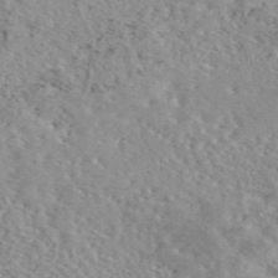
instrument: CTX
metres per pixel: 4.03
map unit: eAb
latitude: 44.9325
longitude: 112.5196
